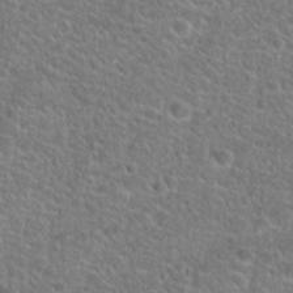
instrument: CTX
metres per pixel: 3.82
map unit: Hto
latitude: 24.7435
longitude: -49.7261
